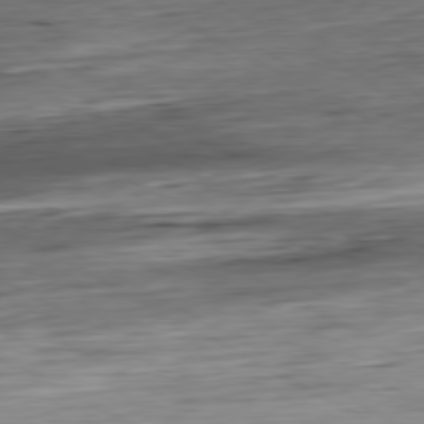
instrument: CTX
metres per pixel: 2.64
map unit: Hpe
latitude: -80.6330
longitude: 20.9730
